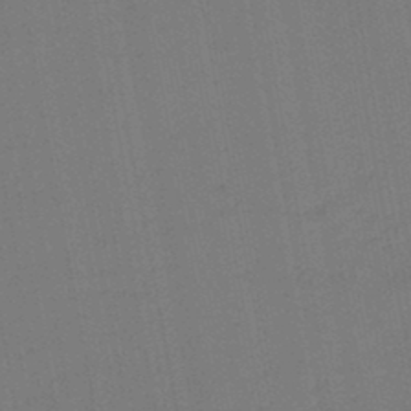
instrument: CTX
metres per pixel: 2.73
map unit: lHb
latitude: -45.2754
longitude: 63.4832
